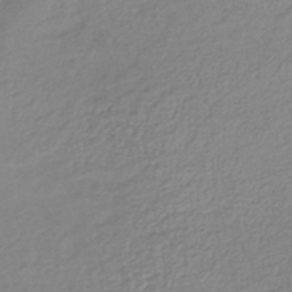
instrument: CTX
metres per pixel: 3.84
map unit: lHb
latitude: -41.8044
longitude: 68.9730
